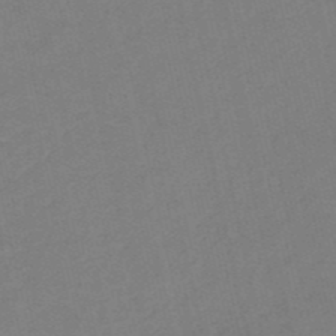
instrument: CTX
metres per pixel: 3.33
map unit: HNb
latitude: -52.9352
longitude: -48.8191
